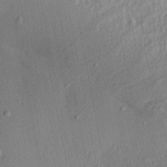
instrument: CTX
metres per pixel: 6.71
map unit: Aa
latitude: 28.1011
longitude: -137.5182
